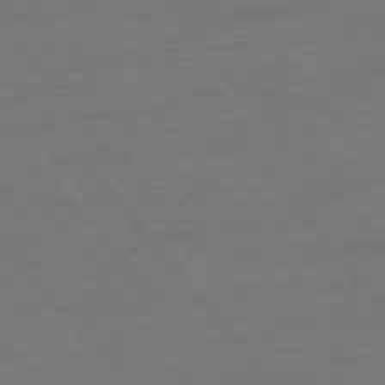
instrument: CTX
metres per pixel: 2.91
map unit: Ap
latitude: -76.3117
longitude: -88.6680
